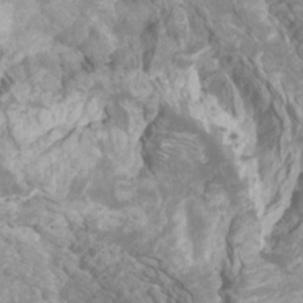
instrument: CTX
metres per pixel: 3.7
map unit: Ht
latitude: -3.5210
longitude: -27.3482
